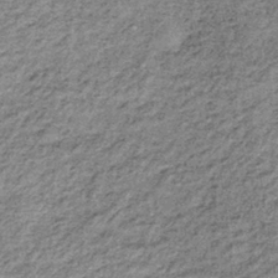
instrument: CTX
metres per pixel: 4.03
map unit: lHb
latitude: -37.8611
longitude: 66.2929
